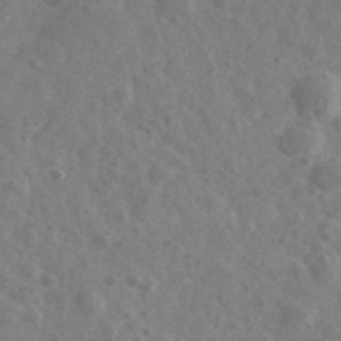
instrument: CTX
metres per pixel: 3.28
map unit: Ave
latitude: 39.2348
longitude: -106.6868
